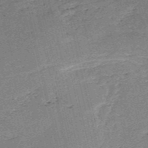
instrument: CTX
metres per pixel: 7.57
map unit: HNb
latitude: -54.1039
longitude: -40.1199
